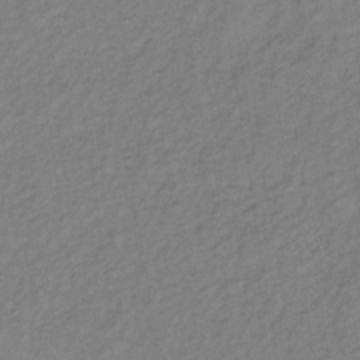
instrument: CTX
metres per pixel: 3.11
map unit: lHb
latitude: -33.4833
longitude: 65.2187
